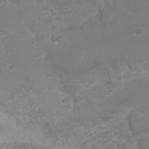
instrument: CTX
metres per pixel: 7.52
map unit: Nhu
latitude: 23.0458
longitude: -62.7058
